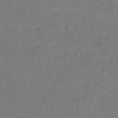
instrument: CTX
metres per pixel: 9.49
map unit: HNhu
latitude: -42.5384
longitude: 96.6519
